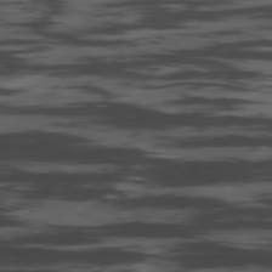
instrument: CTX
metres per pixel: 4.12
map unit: Hpe
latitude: -78.5951
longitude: -20.0444
